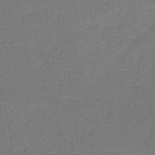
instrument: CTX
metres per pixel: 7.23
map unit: HNb
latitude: -50.5196
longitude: -49.0458
